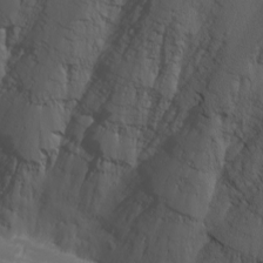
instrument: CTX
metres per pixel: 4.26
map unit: Nhu
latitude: -6.0850
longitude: -79.0270
